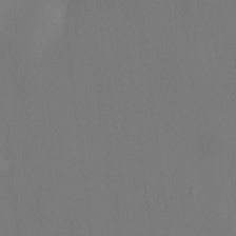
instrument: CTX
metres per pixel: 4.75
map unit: lHvf
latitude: 22.6868
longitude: 141.8800
